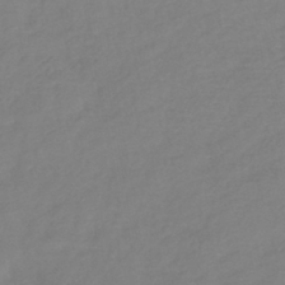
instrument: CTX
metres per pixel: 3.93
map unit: lHb
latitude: -41.5210
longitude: 76.9542
